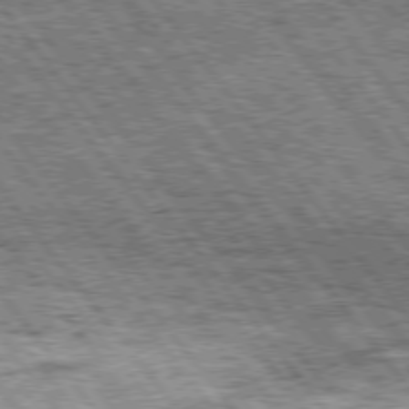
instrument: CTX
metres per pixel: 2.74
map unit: Hpe
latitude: 75.0647
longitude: -156.5734
